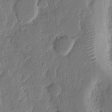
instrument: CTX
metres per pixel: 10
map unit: eHh
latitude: 6.1956
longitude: -71.2159
